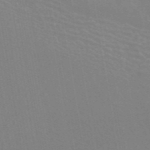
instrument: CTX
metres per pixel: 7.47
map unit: ANa
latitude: 43.9717
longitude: 27.9745
